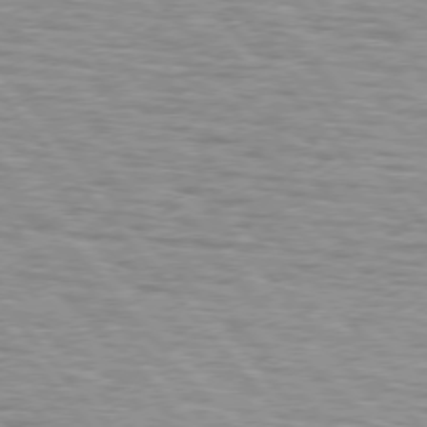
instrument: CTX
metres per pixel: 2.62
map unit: lApd
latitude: 75.6316
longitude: -82.4790
